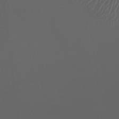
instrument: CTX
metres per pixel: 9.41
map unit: Htu
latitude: -11.4832
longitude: -73.9906
